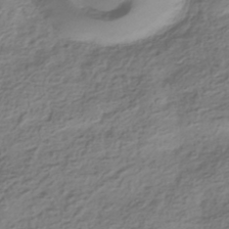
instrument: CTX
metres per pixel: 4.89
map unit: HNhu
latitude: -42.1227
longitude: 99.8989
